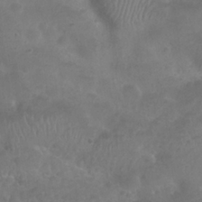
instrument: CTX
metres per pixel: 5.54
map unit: Nhu
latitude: 25.8583
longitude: -52.5357
